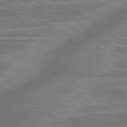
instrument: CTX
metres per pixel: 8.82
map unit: lApd
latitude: 81.2915
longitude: -175.0270
